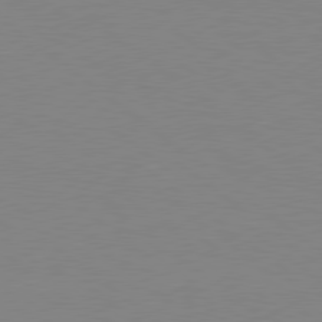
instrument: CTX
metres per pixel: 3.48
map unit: Hpe
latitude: 79.0270
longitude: -124.1200
